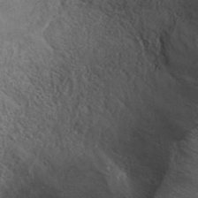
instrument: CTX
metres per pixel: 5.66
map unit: ANa
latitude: 39.2915
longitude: 22.7463
